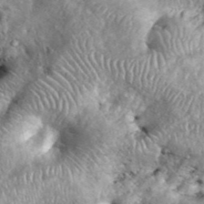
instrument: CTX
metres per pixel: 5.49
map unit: eHh
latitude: 38.9891
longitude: -56.5356
